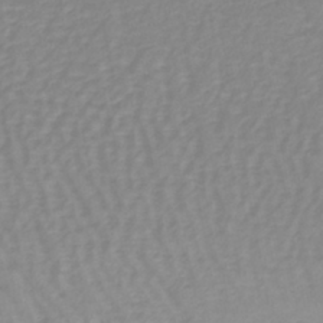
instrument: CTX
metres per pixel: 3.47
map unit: lHb
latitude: -40.7085
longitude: 65.0676
